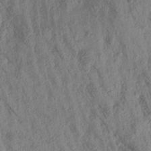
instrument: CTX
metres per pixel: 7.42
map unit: Aa
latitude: 18.3845
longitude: -146.7436
